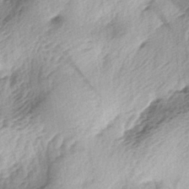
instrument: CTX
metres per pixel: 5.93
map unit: lAa
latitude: -4.2739
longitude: -125.1025
